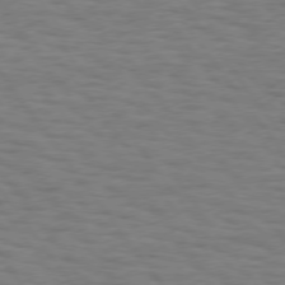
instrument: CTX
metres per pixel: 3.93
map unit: Hpe
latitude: 74.9514
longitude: -136.2712
